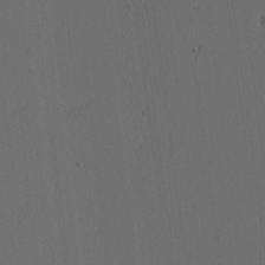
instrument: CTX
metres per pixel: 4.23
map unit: lAa
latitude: 13.4993
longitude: -106.9514
